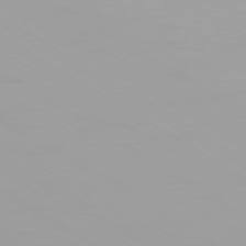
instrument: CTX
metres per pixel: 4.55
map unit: Ap
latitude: -79.6533
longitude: -92.8758
